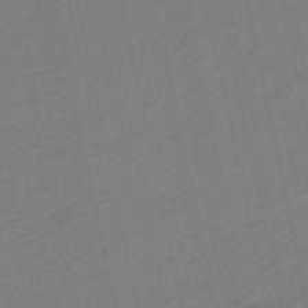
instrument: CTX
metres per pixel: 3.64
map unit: eHb
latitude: -49.6911
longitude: 73.2754
